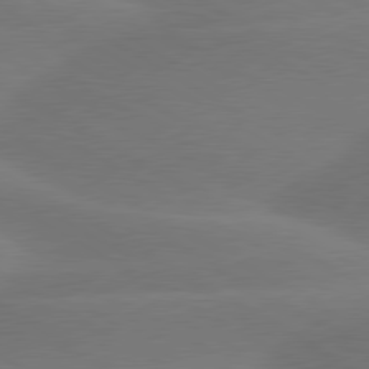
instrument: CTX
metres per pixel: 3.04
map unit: lApd
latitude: 79.6883
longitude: -89.1026
